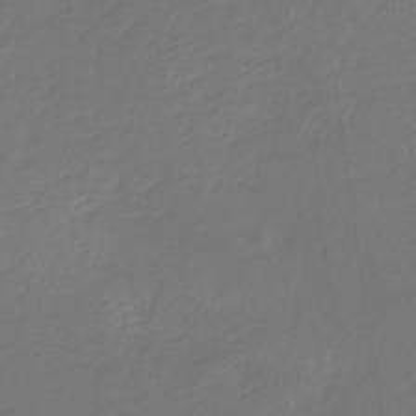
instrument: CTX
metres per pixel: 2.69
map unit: eHb
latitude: -30.4440
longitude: 67.7666
